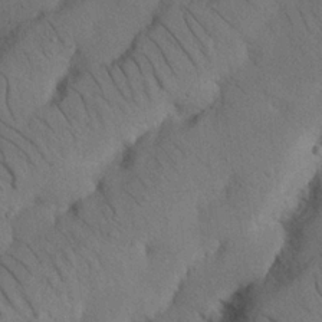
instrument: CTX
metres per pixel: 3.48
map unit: Nhu
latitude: 21.8017
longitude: -75.2159
